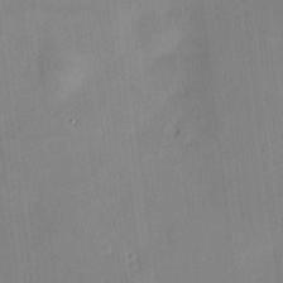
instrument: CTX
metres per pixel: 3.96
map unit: HNhu
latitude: 8.0255
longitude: 9.2943
